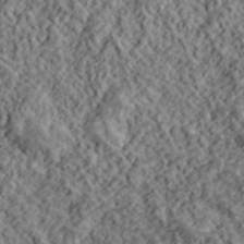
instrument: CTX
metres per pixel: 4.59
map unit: lHvf
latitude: 39.9717
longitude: -88.6113
